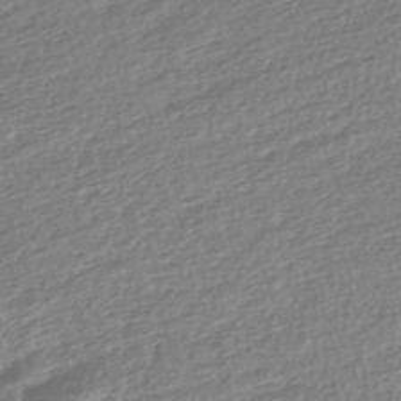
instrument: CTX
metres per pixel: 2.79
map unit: lHb
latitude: -42.8408
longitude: 70.9353
